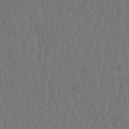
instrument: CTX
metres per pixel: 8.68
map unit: eHh
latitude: -2.9730
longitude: 15.0676
